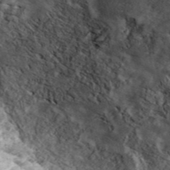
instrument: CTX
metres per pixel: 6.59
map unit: ANa
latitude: 46.1200
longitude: 29.1998
